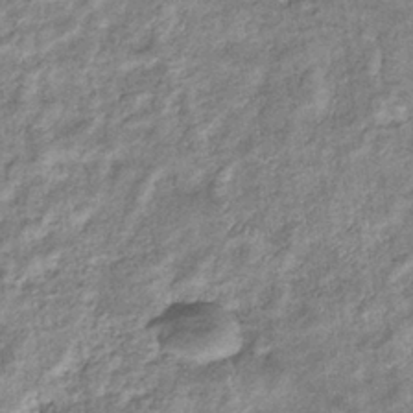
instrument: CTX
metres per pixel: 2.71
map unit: eHb
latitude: -37.1431
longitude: 77.5210
